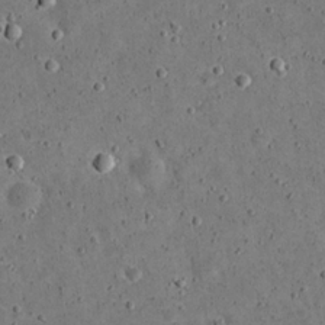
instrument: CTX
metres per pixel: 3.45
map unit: eHh
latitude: 21.4427
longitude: -65.4048
